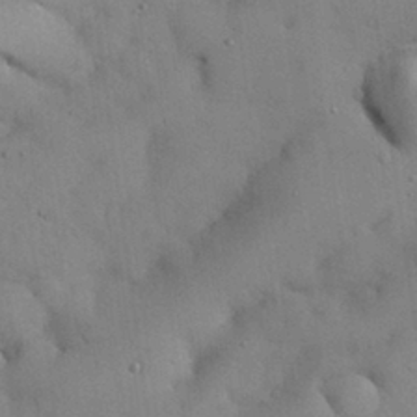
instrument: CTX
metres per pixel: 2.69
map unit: Nhu
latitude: 27.4427
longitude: -71.2348
